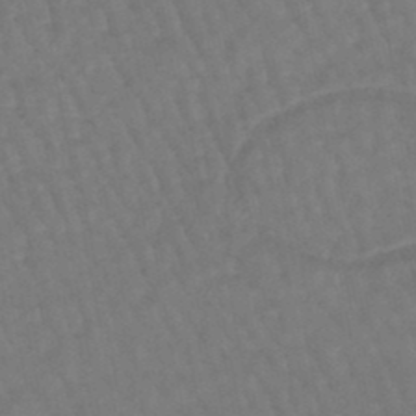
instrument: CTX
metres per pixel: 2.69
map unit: eHb
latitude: -46.5196
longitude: 80.8219
